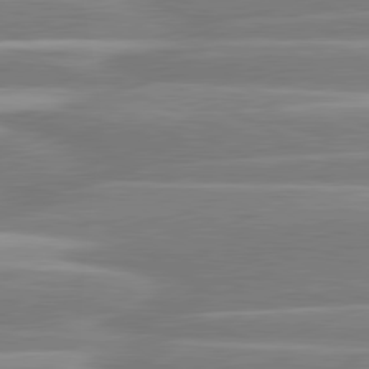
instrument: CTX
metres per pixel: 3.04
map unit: lApd
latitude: 80.7057
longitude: -130.8947
